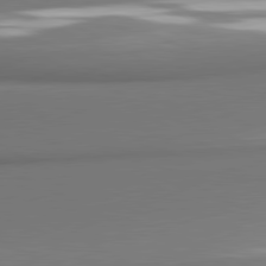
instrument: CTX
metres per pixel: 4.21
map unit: lApd
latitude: 81.1214
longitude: 177.4265
